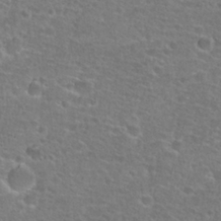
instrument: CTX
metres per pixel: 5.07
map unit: Hto
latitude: 25.9528
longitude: -48.5168
